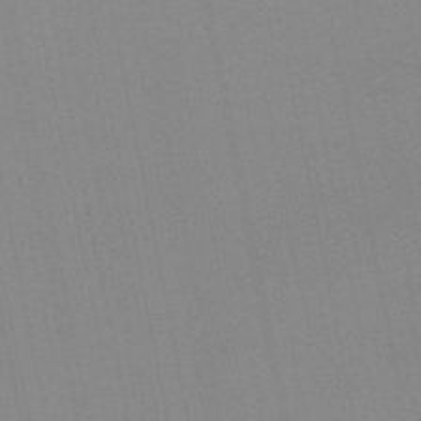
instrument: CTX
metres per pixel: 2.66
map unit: lHb
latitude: -48.9164
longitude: 72.2550
